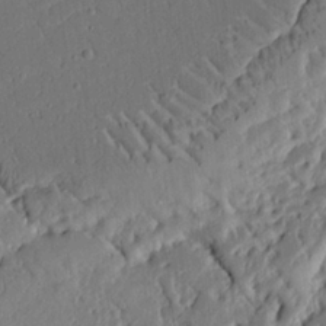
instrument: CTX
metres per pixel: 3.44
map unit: Ht
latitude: 9.6127
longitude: -78.2901
